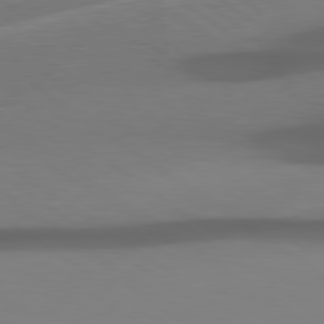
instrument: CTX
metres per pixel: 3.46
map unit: lApd
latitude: 79.7072
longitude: -124.6679
